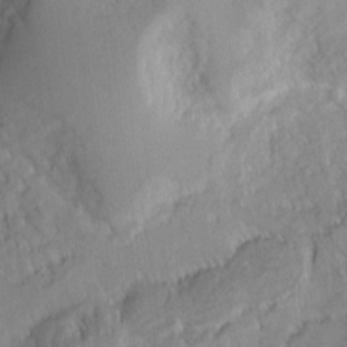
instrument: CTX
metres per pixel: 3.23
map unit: Ht
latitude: 7.2726
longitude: -76.2144
